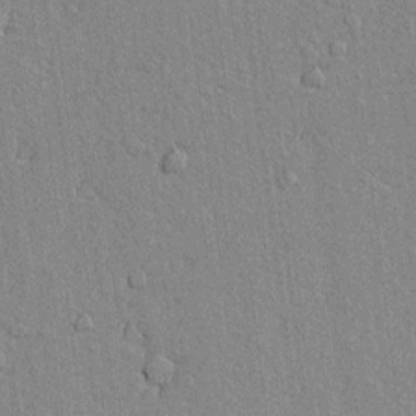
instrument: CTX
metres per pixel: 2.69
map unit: lAvf
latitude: 7.9339
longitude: 166.6896
